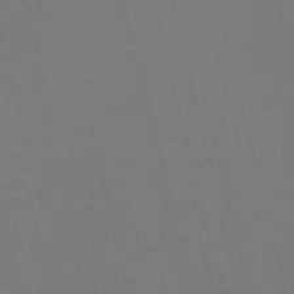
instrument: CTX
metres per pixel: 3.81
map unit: Nve
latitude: -59.6721
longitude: 63.5021
